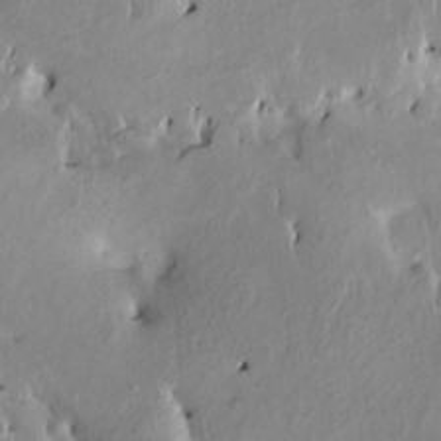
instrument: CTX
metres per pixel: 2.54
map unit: HNhu
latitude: 3.7260
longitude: 6.0850
